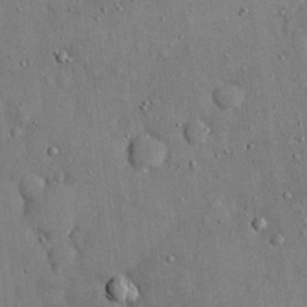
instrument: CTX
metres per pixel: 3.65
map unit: eHh
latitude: 14.7625
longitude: -68.5924
